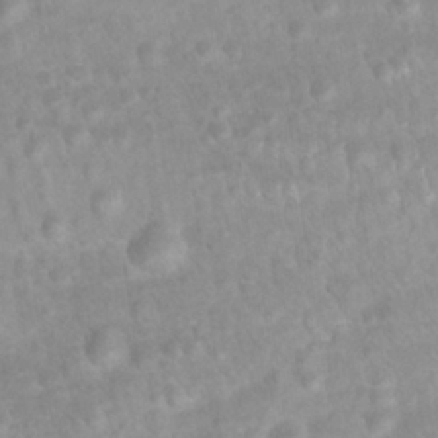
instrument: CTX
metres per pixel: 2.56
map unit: Nhu
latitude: 26.9514
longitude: -62.7624
